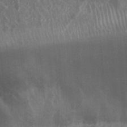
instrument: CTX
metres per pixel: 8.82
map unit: Nhu
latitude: 25.0647
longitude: -60.9702
